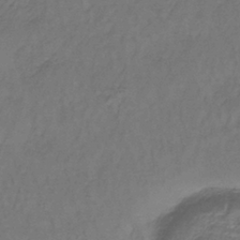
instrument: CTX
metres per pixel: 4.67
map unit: lHb
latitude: -38.0850
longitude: 61.4077
